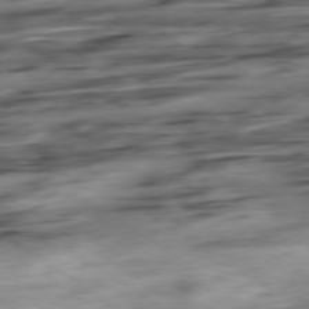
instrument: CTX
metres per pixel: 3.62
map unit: Hpe
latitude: -79.0864
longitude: -17.3482
